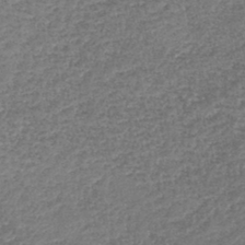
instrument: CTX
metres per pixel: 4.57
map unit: lHb
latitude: -44.5574
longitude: 59.5588
